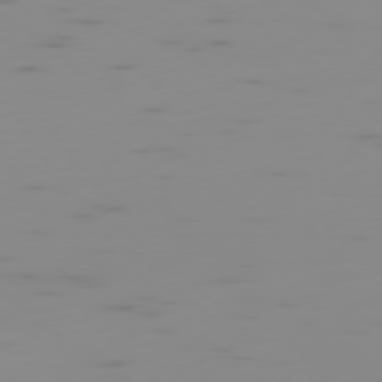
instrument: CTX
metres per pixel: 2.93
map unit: Ap
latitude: -78.1605
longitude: -62.9325
